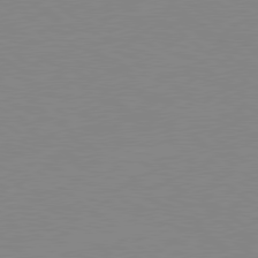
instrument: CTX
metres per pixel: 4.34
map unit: Hpe
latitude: 78.7813
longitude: -124.0444
